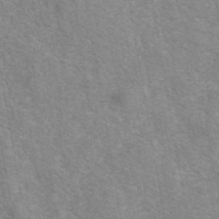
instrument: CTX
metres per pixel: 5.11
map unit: eAb
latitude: 41.6693
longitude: 106.8975
